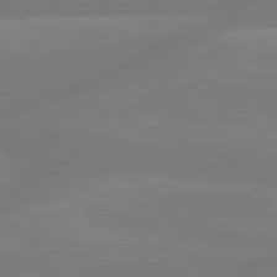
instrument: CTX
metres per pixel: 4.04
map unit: lApd
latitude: 79.3293
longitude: -150.3089
